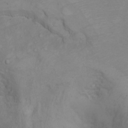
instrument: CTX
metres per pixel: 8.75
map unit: Nhu
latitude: -5.0297
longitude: -80.5924
